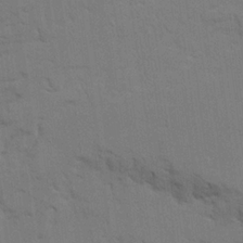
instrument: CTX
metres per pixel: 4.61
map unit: Ave
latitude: 23.0647
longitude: -130.2901
